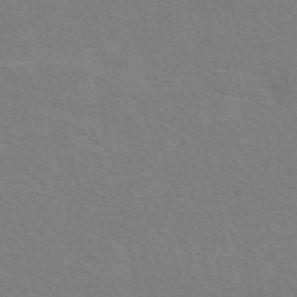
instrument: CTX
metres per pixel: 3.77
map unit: eAb
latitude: 51.2348
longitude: 111.4643
